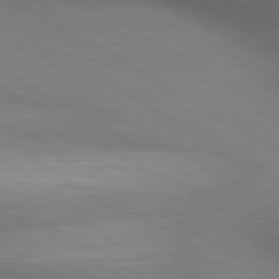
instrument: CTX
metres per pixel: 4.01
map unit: lApd
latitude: 80.5168
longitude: 136.1416
